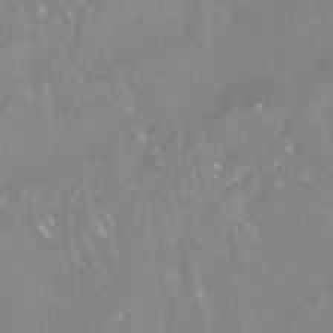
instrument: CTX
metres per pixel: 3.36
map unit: ANa
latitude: -38.2551
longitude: 97.1809
